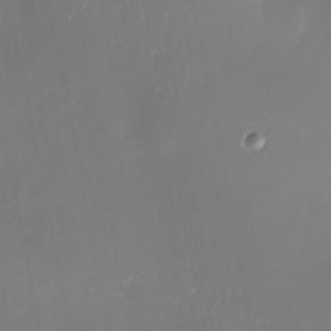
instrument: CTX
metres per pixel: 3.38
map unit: Nhu
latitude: -26.8408
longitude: -73.1593
